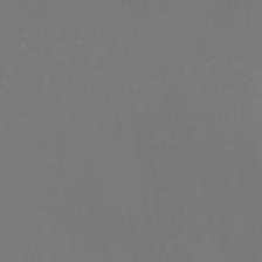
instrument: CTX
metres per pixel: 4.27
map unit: Nhu
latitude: -2.1983
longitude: -76.6112
